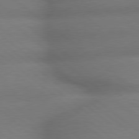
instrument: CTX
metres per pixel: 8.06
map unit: lApd
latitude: 79.4238
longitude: -166.9135
